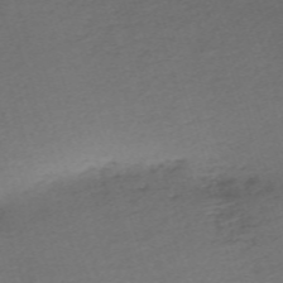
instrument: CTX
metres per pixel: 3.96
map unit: eHh
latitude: -61.3321
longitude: 51.3132
